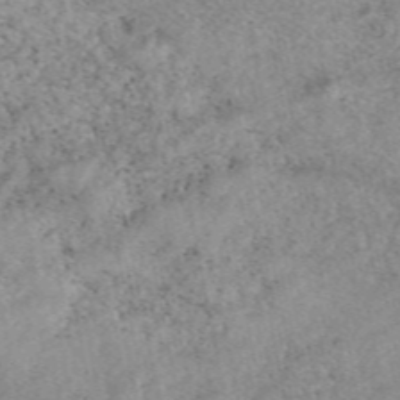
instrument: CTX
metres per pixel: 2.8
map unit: eAb
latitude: 48.5546
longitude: 121.1620
